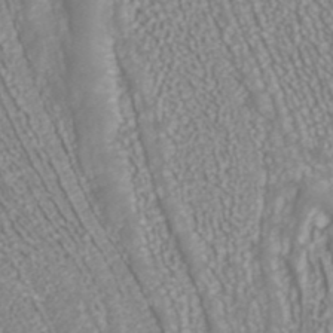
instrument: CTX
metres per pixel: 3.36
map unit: ANa
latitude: 41.6127
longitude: 28.4629
